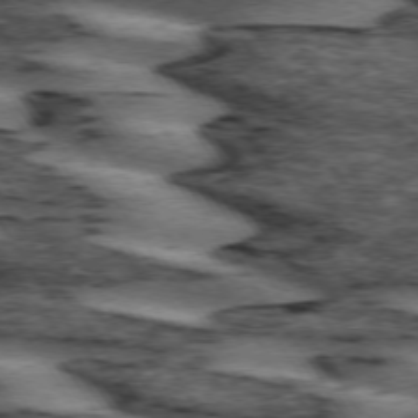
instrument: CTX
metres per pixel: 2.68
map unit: lApd
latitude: 74.1011
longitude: -74.9892
